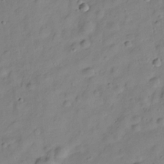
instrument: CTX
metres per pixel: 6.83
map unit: Hve
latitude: -28.7274
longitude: 93.5210
